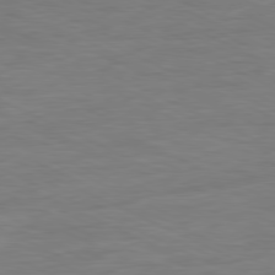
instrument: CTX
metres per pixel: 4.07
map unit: Ap
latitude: -81.1998
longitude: -75.4049
